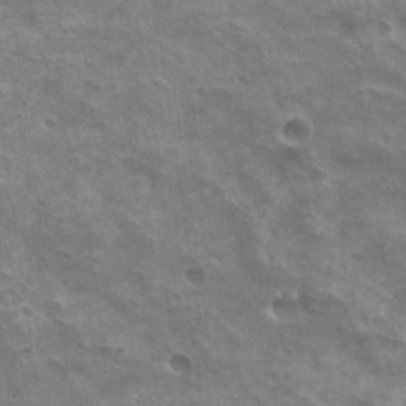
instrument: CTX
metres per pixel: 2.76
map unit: Hto
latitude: 31.1781
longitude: -41.1592
